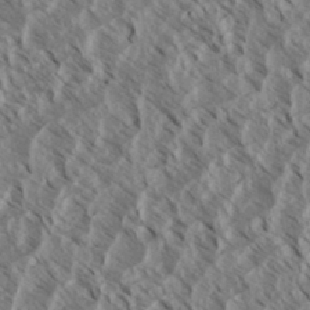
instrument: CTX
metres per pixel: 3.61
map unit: eHh
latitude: 34.5545
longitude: -139.8394
